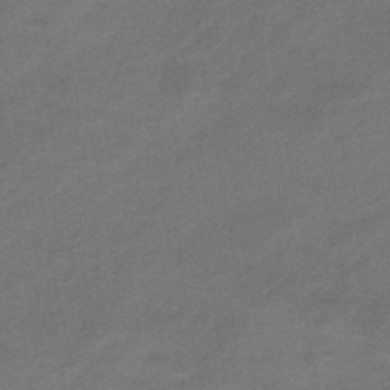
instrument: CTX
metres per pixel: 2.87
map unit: eHb
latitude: -43.5777
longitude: 86.2740
